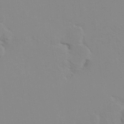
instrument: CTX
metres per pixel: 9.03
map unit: Hto
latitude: 7.6883
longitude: -34.8191
